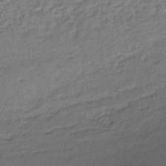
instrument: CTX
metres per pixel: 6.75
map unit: HNhu
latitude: -43.3698
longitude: 101.5966
